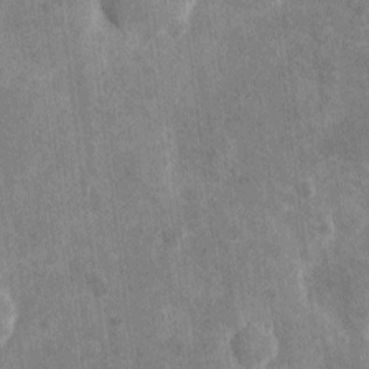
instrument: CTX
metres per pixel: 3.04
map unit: eHh
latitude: 4.2900
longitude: -71.9150
